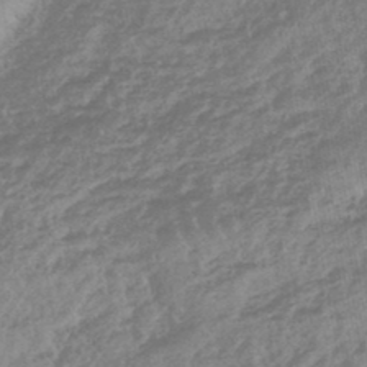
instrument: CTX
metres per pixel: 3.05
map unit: lHb
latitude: -44.6141
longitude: 79.9745
